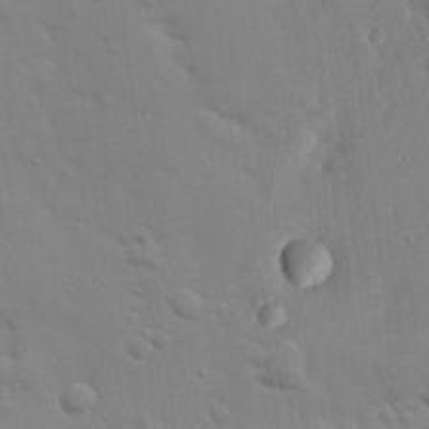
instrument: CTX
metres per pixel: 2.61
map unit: lHvf
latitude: 13.9339
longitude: 179.2754
